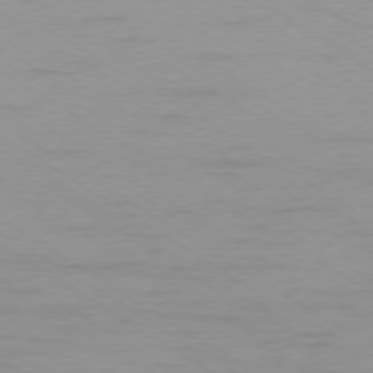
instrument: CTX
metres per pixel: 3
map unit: Ap
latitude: -76.6707
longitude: -75.7261
